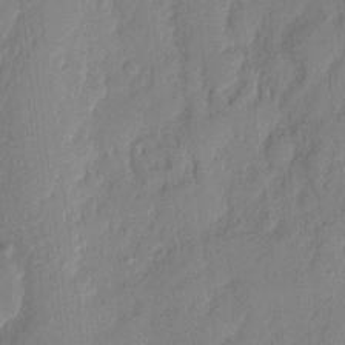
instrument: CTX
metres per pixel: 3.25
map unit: eHh
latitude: 4.5546
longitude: -76.8191
